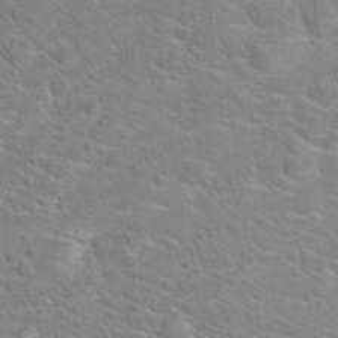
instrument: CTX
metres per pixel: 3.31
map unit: Hto
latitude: 19.4426
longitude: -44.3467
